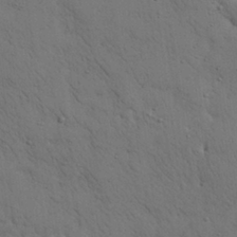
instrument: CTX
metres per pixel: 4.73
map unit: Nhu
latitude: 28.9702
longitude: -69.6316
